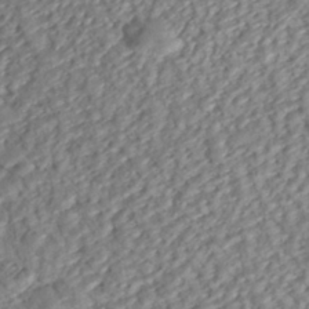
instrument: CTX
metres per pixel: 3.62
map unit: ANa
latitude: -42.3873
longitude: 109.4454
